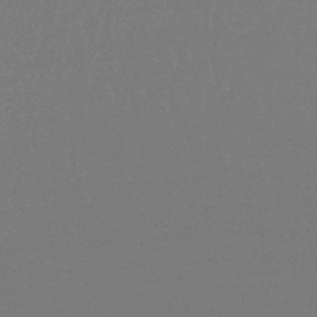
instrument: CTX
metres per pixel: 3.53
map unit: lHb
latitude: -48.1228
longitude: 62.0094
